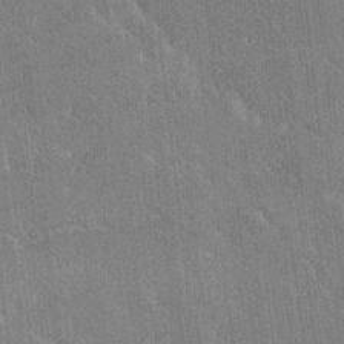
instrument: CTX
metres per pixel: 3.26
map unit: Ave
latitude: 20.0255
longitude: -137.4805
